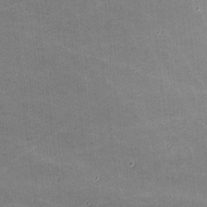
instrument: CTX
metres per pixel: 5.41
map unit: lHvf
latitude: -11.2565
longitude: -103.9717
